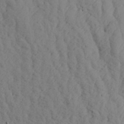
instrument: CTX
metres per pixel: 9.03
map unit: Aa
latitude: 20.2712
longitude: -143.7639
